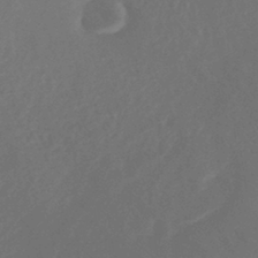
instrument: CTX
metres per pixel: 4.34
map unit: lHb
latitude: -39.6344
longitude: 74.6708
